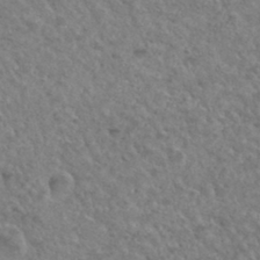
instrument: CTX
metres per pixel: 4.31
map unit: Hto
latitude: 32.4790
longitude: -49.9528
